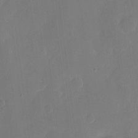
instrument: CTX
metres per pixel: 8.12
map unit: eHh
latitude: 7.1592
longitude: -68.6302
